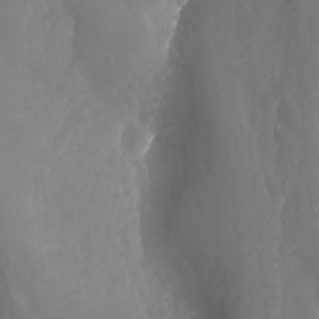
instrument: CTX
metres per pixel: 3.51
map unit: Nhu
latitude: -13.8989
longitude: -64.4601
